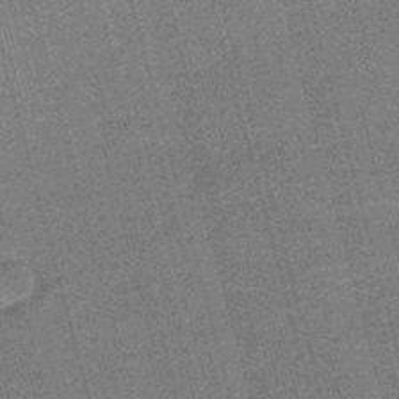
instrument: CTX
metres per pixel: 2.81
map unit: lHb
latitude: -46.2928
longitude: 78.2361
